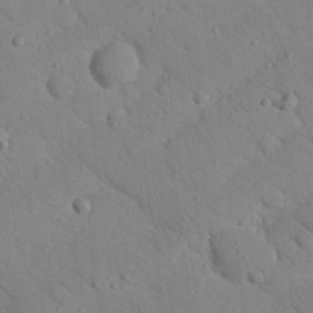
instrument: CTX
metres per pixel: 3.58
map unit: Nhu
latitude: 23.0836
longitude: -75.2348
